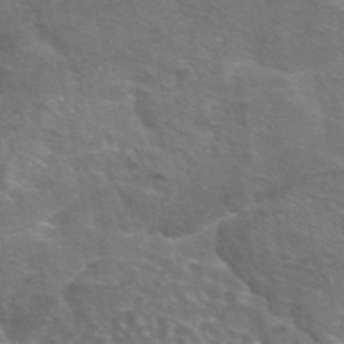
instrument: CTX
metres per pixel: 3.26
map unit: eAb
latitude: 44.8569
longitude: 107.2754
